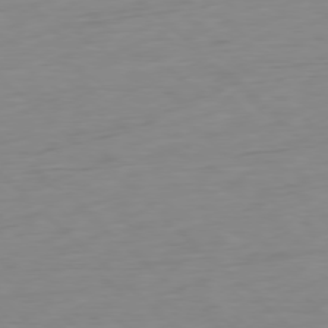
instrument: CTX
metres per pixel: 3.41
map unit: Ap
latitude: -77.7856
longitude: -77.8394
